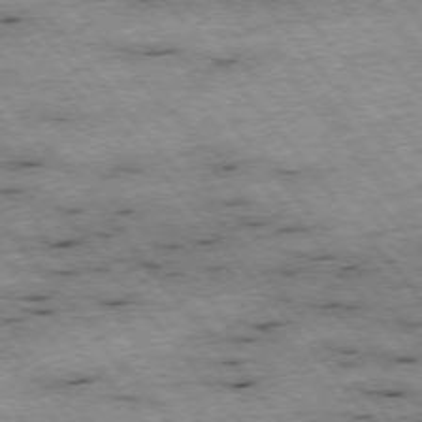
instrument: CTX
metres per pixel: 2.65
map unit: Hpe
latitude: -75.9556
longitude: -17.2726
